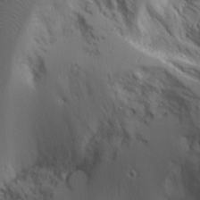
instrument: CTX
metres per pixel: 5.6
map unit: Aa
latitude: 25.0836
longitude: -126.7246
